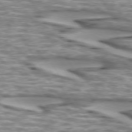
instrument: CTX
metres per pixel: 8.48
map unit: lApd
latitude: 73.1970
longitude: -56.8380
